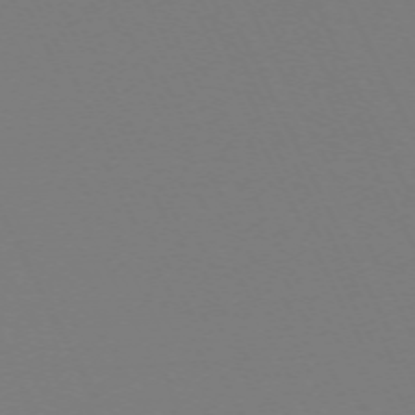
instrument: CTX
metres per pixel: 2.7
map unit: Hpe
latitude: -70.3495
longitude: 16.9164
